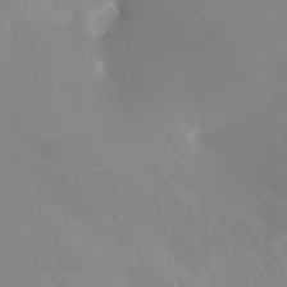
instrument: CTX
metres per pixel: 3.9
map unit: Htu
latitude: -4.2550
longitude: -88.6113
